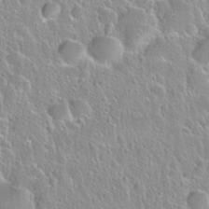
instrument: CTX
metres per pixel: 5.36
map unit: Nhu
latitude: 28.2144
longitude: -53.6883
